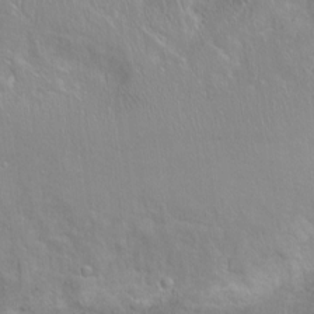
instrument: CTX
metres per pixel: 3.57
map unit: Ht
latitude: 0.1766
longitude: -45.8394
